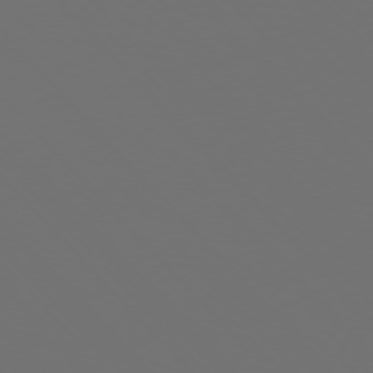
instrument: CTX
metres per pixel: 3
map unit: Ap
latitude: -76.2173
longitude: -63.0459
